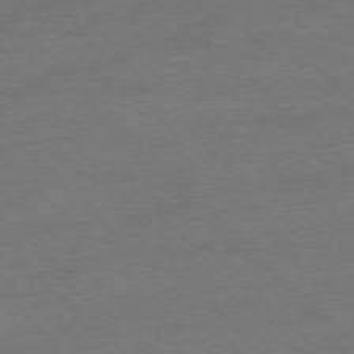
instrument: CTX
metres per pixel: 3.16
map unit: Ap
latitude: -77.4265
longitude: -65.2348
